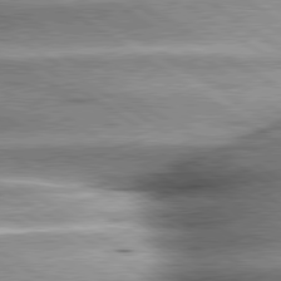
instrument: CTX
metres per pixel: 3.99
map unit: lApd
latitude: 80.0255
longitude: -141.5749
